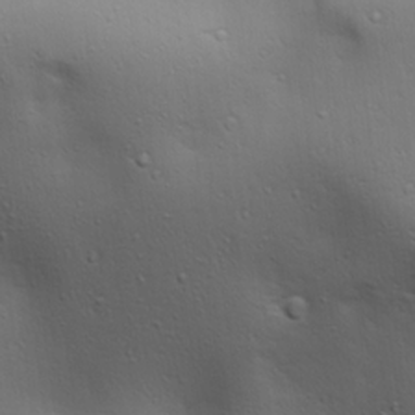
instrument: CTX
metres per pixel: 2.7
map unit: lAa
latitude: 18.5545
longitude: -138.3467
